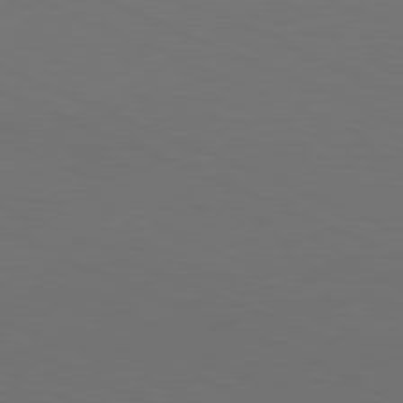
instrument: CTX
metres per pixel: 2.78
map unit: Hpe
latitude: -81.7856
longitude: 20.1039
